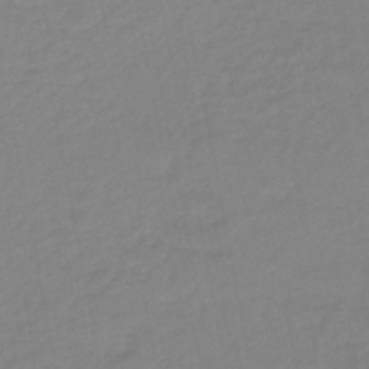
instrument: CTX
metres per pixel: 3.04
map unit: eHb
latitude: -46.8030
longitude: 89.1620
